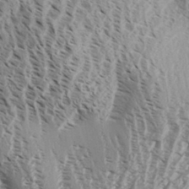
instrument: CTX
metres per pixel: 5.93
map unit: Aa
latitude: 32.4790
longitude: -138.0444
